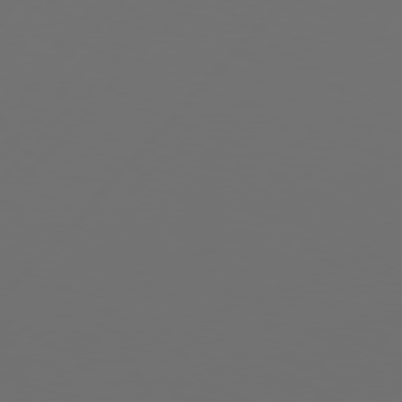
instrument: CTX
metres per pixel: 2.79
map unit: Hpe
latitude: 76.8191
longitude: -139.4615
